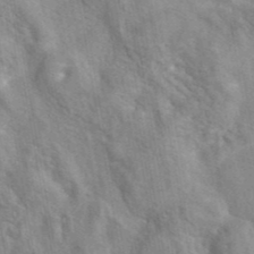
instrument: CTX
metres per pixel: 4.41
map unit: eAb
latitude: 41.3859
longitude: 106.9920
